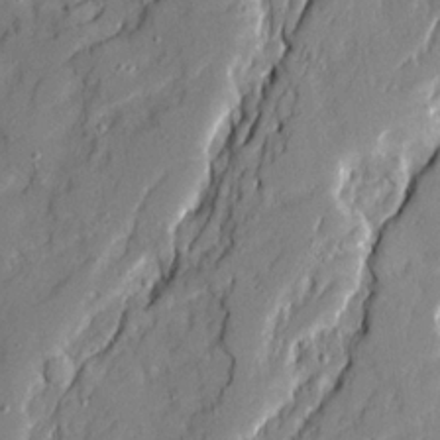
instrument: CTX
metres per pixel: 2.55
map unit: Ave
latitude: 20.9325
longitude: -129.2726
